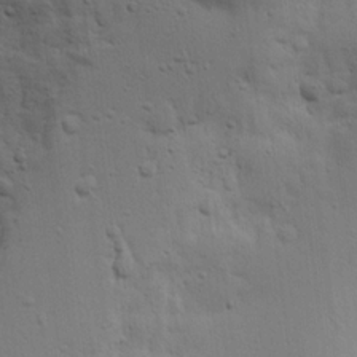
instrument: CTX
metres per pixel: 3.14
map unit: Aa
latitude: 18.0822
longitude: -142.4601
